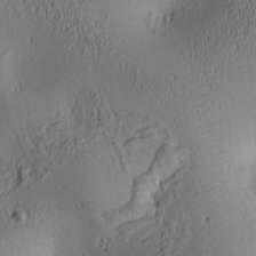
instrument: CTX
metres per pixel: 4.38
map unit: lAa
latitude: 6.2711
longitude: -114.5734
